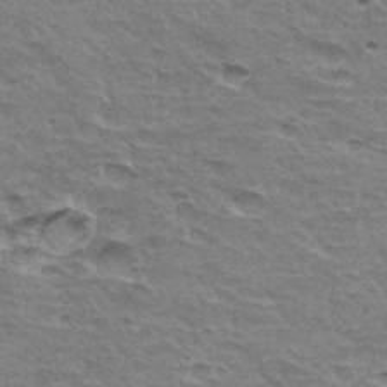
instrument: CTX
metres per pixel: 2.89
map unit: Hto
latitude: 34.2333
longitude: -45.3104
